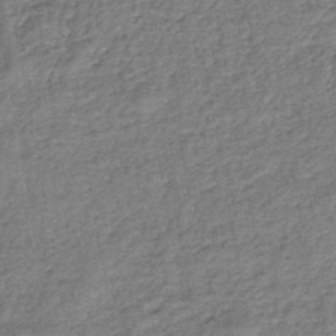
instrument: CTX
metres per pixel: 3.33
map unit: eHb
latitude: -43.4076
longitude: 83.7477
